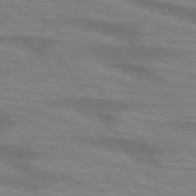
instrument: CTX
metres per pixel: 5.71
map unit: lApd
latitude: 74.6302
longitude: -59.9528
